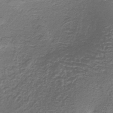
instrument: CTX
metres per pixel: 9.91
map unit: lHb
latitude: -37.5777
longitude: 61.3888
